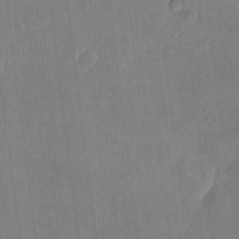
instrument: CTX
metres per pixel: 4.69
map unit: eHh
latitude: 4.6113
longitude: -72.5546
